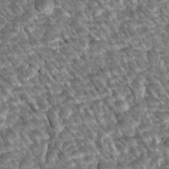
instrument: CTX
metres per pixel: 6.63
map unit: Htu
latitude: 2.1766
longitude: 142.6329
